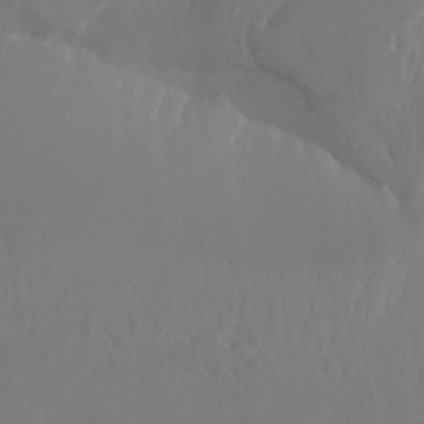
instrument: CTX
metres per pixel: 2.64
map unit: Aa
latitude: -13.1242
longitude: -67.4237
